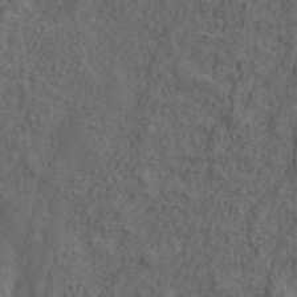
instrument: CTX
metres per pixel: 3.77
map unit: ANa
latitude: 42.4979
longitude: 29.6344
